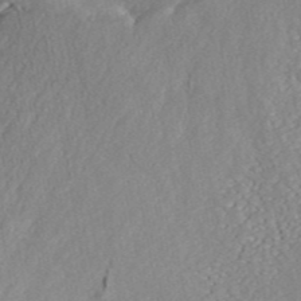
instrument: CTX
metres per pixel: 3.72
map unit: ANa
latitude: 45.1214
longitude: 27.3887
